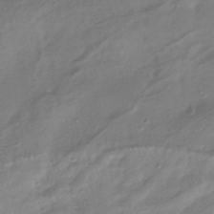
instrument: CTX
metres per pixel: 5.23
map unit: HNhu
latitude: -41.7477
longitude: 94.8030
